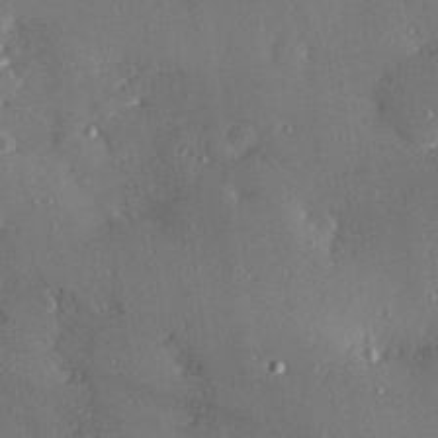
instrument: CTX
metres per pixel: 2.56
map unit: Hve
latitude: 26.7246
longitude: -90.9892
